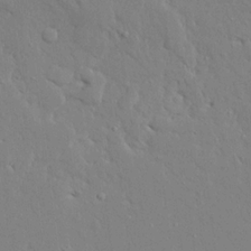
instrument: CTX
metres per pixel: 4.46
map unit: Ave
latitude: 17.0081
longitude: -140.8946
